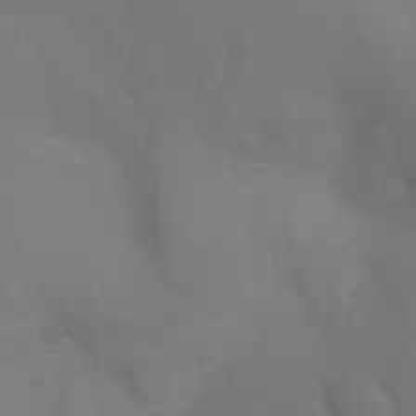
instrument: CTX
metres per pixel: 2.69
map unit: Ht
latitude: -3.6532
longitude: -25.5371
